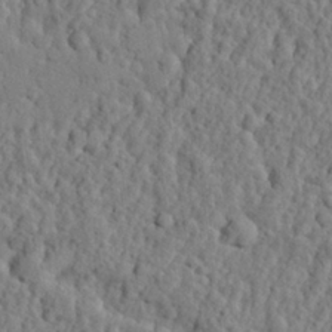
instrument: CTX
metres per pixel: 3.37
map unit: eHh
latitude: 26.8758
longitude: -77.8583
